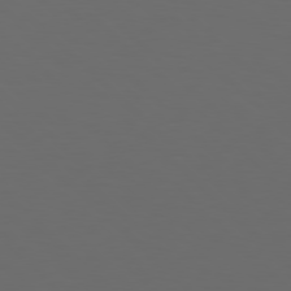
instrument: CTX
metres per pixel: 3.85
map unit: Hpe
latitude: 77.7449
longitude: -168.3279
